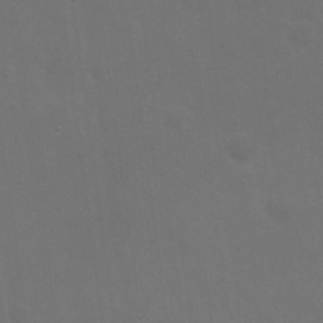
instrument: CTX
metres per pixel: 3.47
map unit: eHh
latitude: 19.8394
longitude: -66.1766
